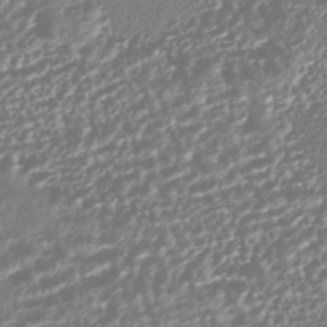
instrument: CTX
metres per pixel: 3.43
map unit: HNhu
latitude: -44.2551
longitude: 104.3684
